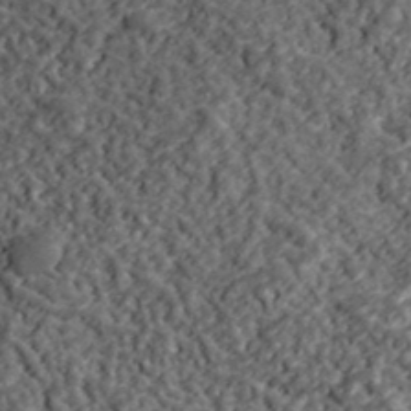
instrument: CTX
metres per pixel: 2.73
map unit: lHvf
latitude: 39.7261
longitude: -88.1389
